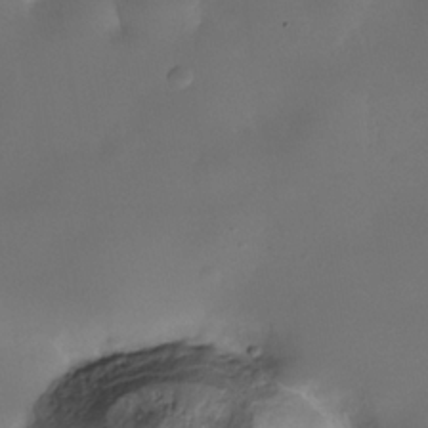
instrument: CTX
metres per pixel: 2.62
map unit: Nhe
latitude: -35.7478
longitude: -130.9514
